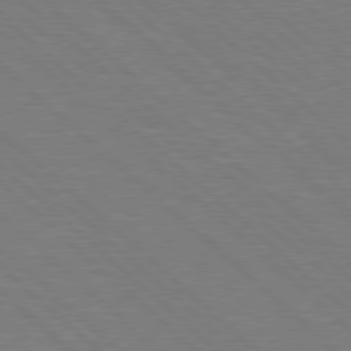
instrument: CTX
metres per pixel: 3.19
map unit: Hpe
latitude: 77.9528
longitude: -152.2901
